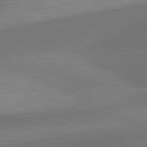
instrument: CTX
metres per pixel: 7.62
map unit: lApd
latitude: 81.3482
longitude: 127.7477
